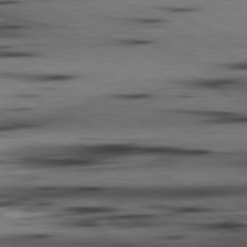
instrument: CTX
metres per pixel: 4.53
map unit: lApd
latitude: 80.7057
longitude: 156.5385
